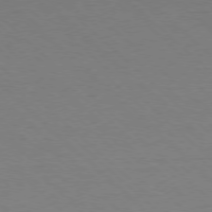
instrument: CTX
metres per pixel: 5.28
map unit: Ap
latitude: -78.3117
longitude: -86.8758
